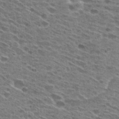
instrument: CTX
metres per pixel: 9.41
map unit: Hto
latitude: 29.3481
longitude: -46.2901
